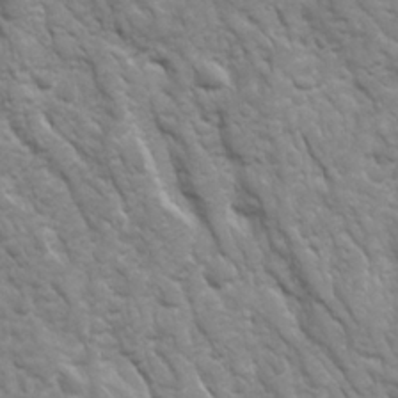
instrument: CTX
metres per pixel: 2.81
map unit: Ave
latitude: 16.6679
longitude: -131.8395
